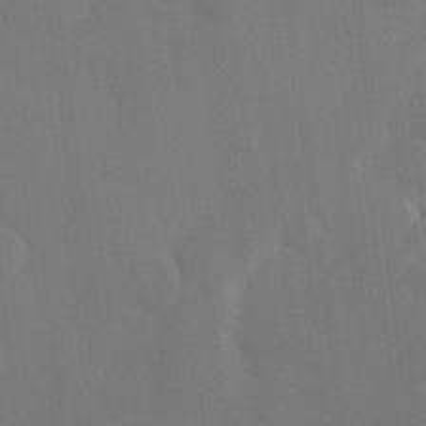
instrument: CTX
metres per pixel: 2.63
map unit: Hve
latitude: 26.3467
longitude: 151.1242
